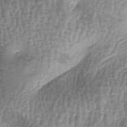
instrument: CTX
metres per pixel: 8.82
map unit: lAa
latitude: -6.6896
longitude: -128.1200
